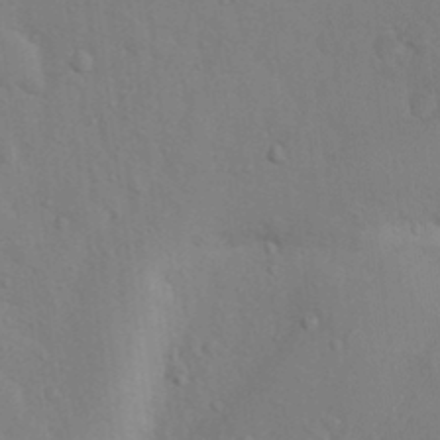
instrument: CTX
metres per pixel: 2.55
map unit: Nhu
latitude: 12.9514
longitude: -28.0255
